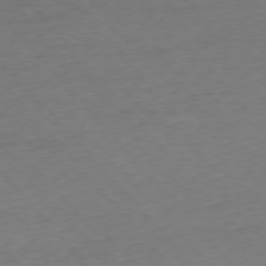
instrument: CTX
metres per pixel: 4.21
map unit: Ap
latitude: -76.2739
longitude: -81.1403
